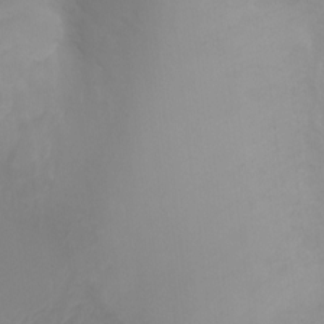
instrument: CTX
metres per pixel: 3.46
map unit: Ht
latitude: -1.2943
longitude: -19.3292
